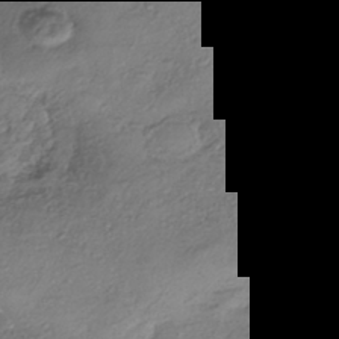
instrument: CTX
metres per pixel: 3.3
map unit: eHh
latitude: -42.0094
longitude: 121.3698
